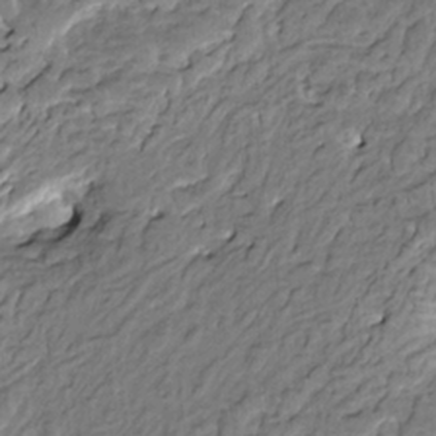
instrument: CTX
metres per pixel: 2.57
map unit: HNhu
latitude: 3.3481
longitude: 8.6518
